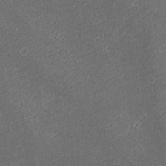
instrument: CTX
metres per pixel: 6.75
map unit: eHh
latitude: -1.1809
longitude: -78.6113
